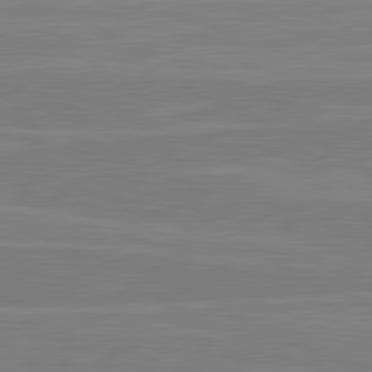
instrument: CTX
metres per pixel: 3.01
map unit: lApd
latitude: 81.4993
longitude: -170.4601
